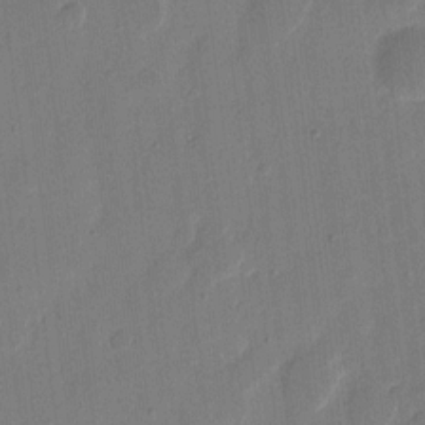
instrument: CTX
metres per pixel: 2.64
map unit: eHh
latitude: 9.2537
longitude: -67.9150
